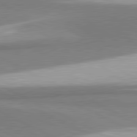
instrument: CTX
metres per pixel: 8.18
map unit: lApd
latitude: 81.4048
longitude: 167.8989
